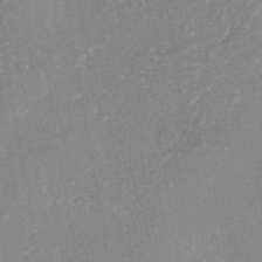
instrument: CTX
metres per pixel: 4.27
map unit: Nhe
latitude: -41.5588
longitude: -109.8016
